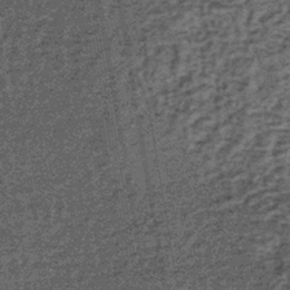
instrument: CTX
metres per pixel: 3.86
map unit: lHb
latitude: -39.5210
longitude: 66.1984
